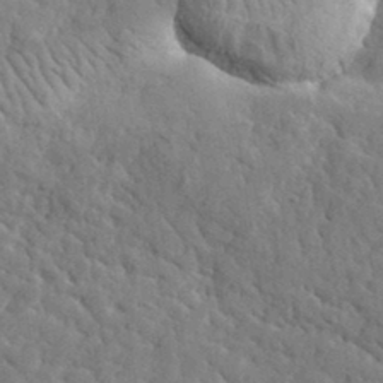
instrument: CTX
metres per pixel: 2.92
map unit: lHvf
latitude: 35.8016
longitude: -86.9514
